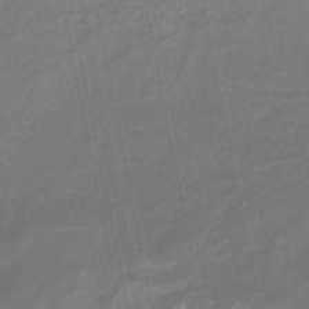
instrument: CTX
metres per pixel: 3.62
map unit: eHb
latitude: -46.2361
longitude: 87.6155
